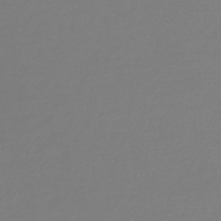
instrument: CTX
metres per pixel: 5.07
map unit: lHb
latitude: -46.2361
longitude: 65.2754
